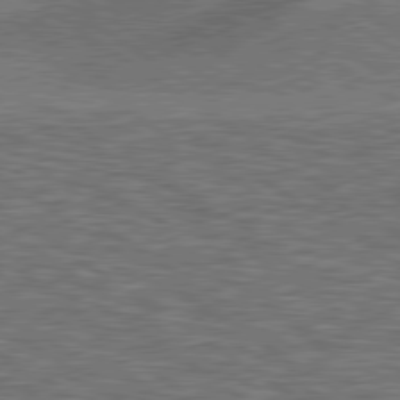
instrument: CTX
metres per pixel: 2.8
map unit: lApd
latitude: 79.4805
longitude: 172.7085
